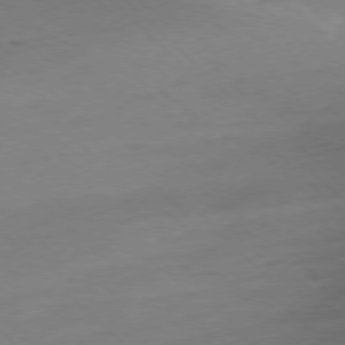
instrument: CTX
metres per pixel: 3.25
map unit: Ap
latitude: -77.5210
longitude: -92.3656
